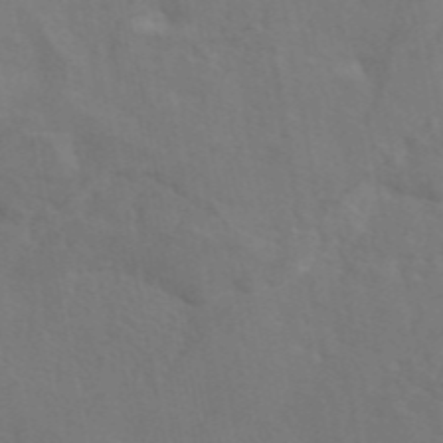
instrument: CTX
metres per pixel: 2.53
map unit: eAb
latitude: 45.8772
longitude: 112.8408
